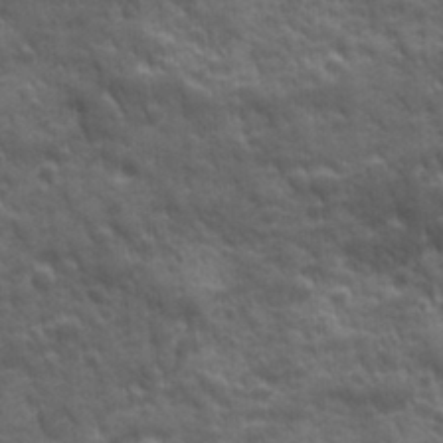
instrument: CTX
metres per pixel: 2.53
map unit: Ave
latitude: 19.3103
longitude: -133.2915
